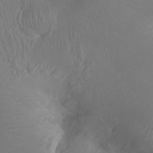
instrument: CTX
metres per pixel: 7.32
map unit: Ht
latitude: -1.7100
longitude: -17.5938
